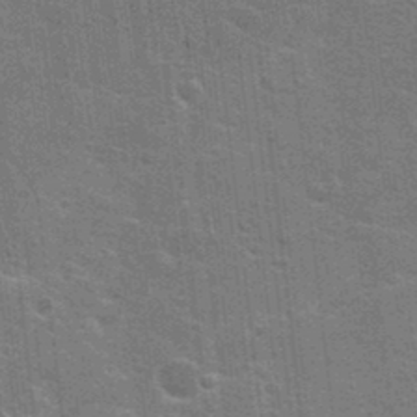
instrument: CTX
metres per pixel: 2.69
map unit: Hto
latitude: 23.8205
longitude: -47.2726
